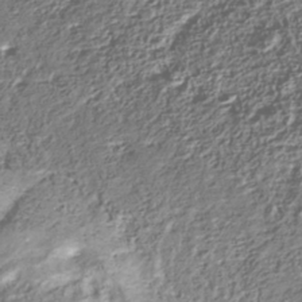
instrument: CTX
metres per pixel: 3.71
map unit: Nhu
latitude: -39.7478
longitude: -82.9891
